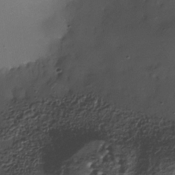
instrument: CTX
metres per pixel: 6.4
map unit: Nhe
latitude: -35.3510
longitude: -117.7828
